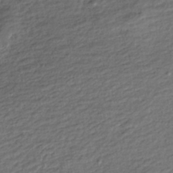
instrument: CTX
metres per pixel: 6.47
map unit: Nhe
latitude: -46.1794
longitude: 153.3509
